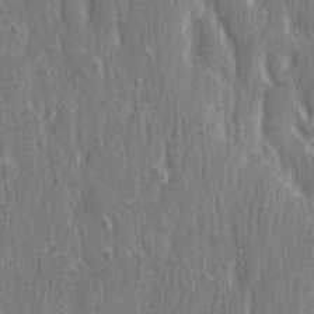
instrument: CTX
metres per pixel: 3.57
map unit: Ave
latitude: 22.6112
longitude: -134.1389
